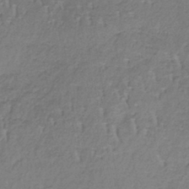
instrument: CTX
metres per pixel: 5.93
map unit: lHb
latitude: -37.8044
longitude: 61.5588
